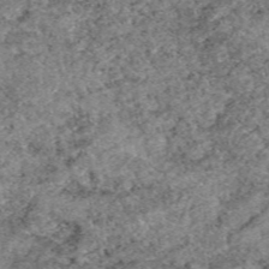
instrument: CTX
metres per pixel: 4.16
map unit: eAb
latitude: 49.1025
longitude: 109.8611
